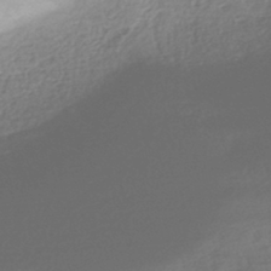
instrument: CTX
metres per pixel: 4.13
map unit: HNhu
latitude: -42.3117
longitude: 97.5966
